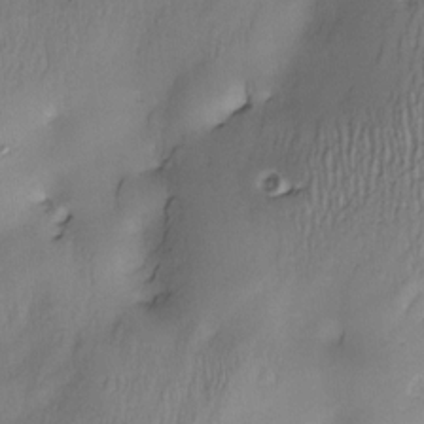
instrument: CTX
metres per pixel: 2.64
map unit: Nve
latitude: -22.8975
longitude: -138.2711
